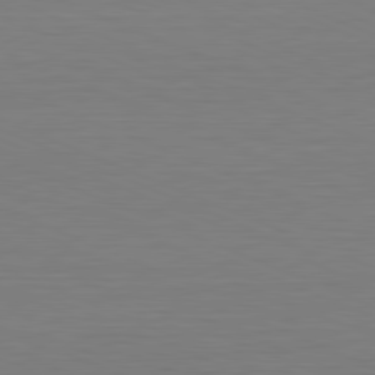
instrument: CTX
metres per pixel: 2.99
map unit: Hpe
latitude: -81.6533
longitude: 8.2550
